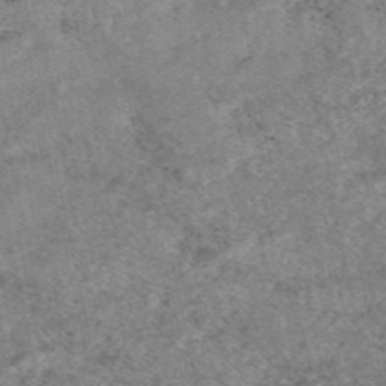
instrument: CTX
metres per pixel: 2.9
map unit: eAb
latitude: 48.2334
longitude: 121.0486
